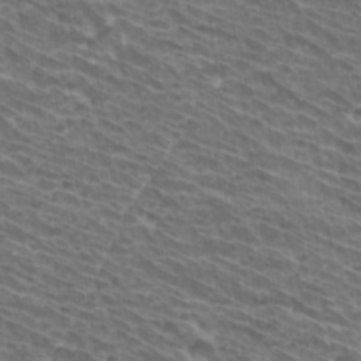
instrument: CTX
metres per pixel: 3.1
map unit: Hto
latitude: 31.8395
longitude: -41.8394
